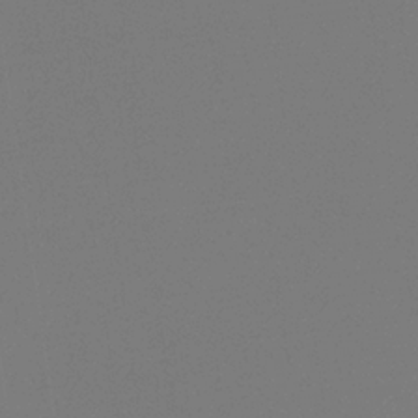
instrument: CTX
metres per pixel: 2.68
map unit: eHb
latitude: -30.7274
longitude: 72.1794
